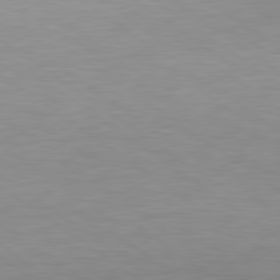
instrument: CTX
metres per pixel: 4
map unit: lApd
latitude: 79.2726
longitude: -134.3467
